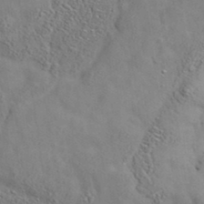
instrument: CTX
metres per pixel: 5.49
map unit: eAb
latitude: 35.1025
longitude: 108.5952
